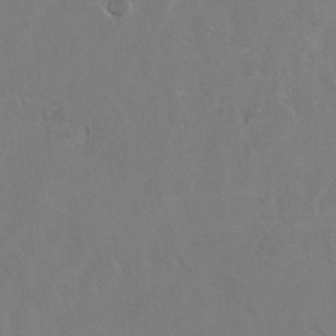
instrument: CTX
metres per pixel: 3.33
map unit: Hto
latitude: 8.6113
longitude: -34.9513
